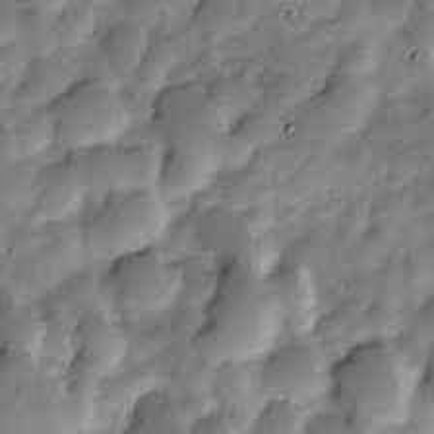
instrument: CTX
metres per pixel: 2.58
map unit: Nve
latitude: -25.0297
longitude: 106.9920
